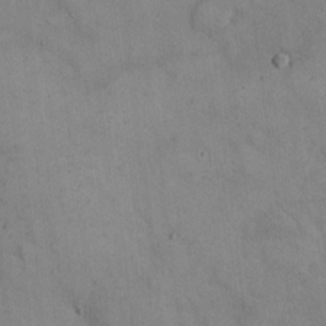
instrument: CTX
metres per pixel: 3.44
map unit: Hto
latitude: 9.4427
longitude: -60.5357
